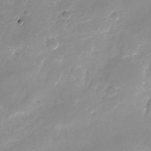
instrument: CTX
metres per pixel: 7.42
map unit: Nhu
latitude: -24.2361
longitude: -70.0633
